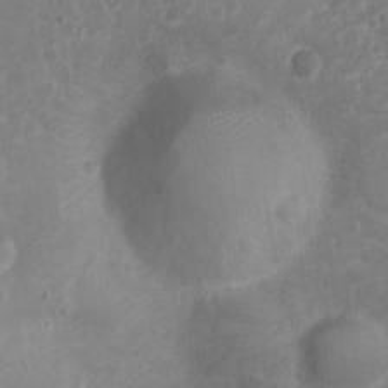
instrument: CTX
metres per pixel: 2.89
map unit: Nhu
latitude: 6.1200
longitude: -17.9339
